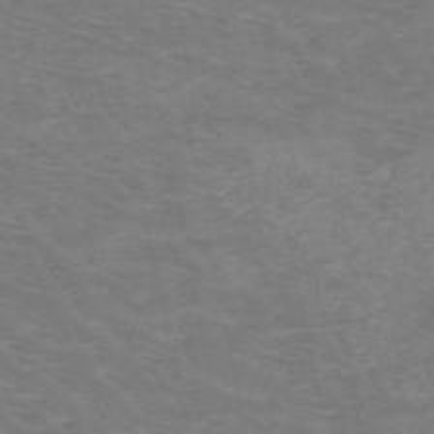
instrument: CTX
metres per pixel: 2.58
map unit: HNb
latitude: -48.8786
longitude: -46.7624
